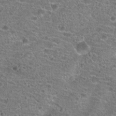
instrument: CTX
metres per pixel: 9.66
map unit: Hto
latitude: 20.5168
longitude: -42.1200
